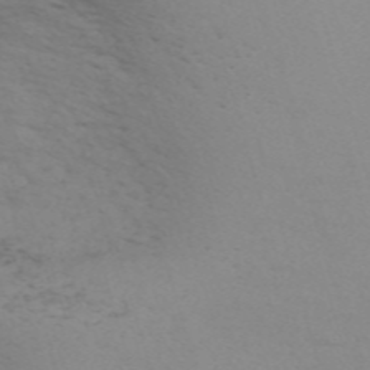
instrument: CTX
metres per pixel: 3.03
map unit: Nve
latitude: -59.5777
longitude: 56.3873
